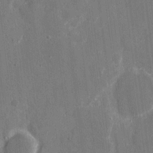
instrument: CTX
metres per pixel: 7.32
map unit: eHh
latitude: 7.7072
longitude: -68.0255
